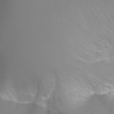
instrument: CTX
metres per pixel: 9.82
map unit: Ht
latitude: -6.5951
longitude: -32.5546
